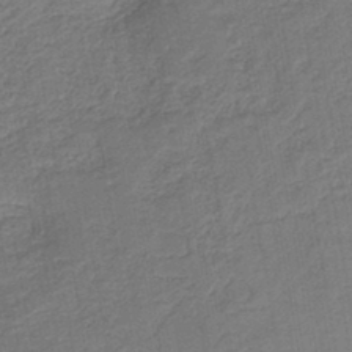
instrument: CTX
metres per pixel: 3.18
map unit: HNb
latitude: -41.8989
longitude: 50.8975
